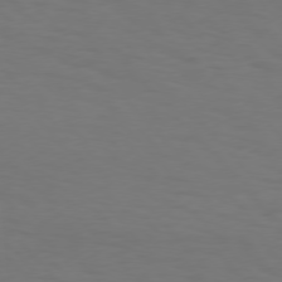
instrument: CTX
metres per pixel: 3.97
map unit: Hpe
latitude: 75.9717
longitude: -133.6316
